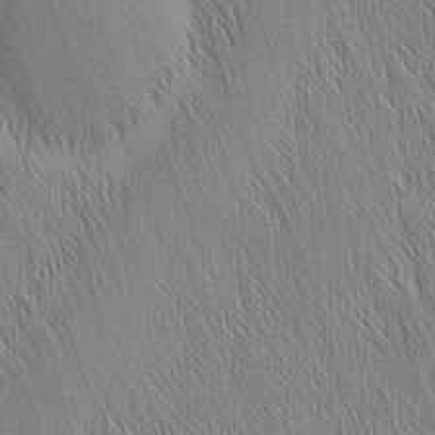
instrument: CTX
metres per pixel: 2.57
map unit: Nhu
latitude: -6.0661
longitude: -151.5560
